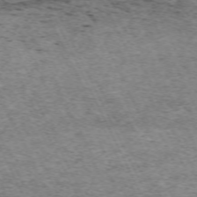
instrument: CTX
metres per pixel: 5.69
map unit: Hpe
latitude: -70.7274
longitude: 11.4643
